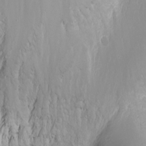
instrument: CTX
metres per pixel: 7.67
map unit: Nhu
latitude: -7.6155
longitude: -71.1970
